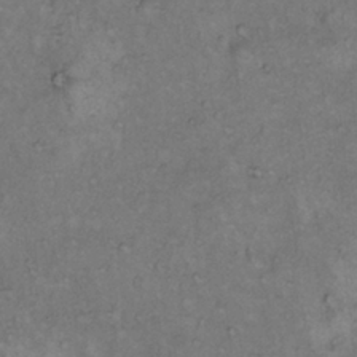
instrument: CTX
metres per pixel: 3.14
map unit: Hto
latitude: 12.4034
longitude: -60.6868
